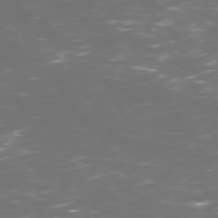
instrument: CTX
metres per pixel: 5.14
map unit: Hpe
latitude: 72.6491
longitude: -126.4790
